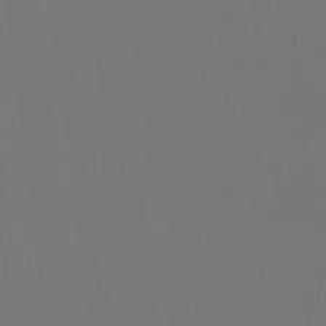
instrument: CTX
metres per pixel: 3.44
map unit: Htu
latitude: -14.2173
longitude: -48.8569
